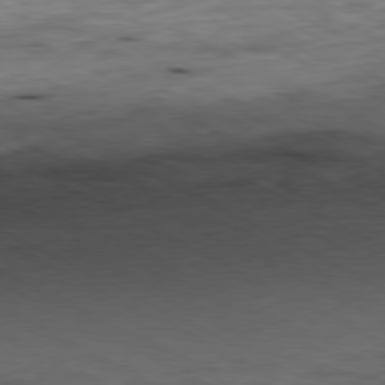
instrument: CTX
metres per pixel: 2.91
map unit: Ap
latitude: -80.7463
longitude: -82.7246
